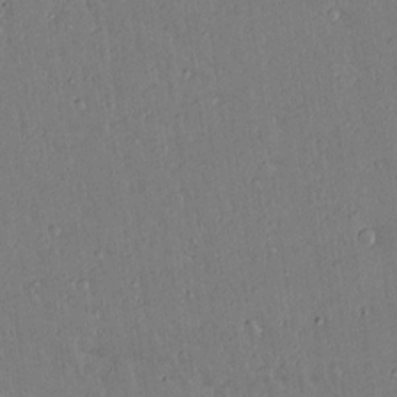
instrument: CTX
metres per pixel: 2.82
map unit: lAvf
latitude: 14.7625
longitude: -127.4238
